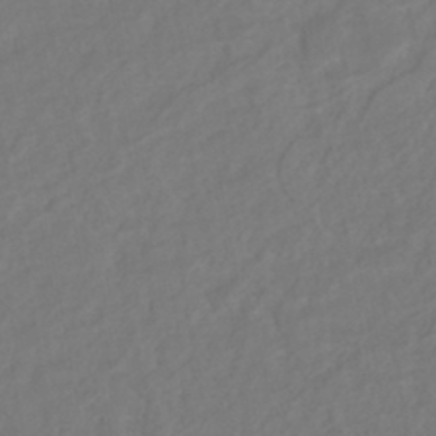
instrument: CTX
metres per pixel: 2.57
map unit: HNhu
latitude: -45.4265
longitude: 103.3510
